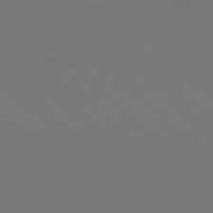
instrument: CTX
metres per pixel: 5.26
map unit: Hpe
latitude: 77.3670
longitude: -169.7828
